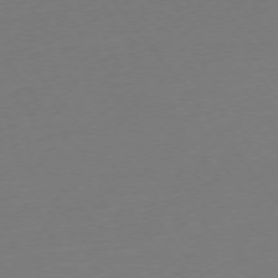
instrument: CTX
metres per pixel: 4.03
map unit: Ap
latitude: -75.3699
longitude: -94.2334
